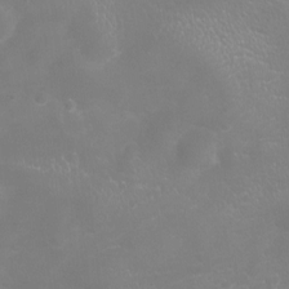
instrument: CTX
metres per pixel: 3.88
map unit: Ht
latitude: -8.2928
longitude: -20.7058
